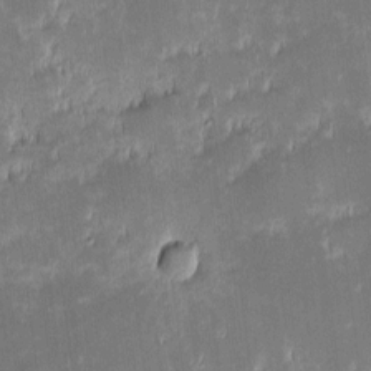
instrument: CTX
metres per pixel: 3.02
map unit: eHh
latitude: -2.3306
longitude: -85.6694
